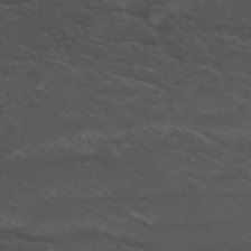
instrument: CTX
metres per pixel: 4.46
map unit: Hto
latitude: 32.2145
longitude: -50.7057
